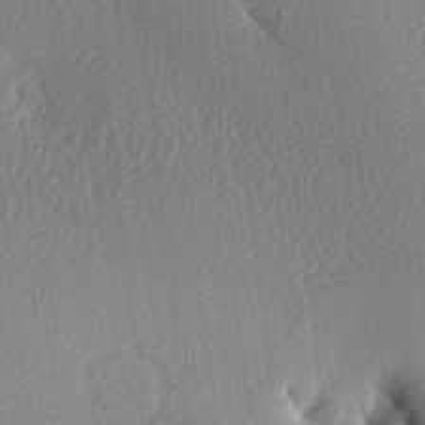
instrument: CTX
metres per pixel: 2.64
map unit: lAa
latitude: -9.1431
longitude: -127.5560
